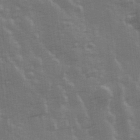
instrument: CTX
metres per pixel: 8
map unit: Hve
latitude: 26.5546
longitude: 146.7274
